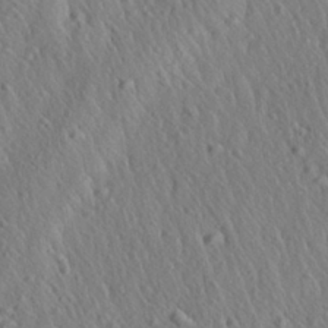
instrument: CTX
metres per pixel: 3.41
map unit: Aa
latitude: 26.8947
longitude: -141.2537
